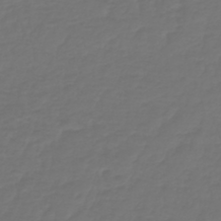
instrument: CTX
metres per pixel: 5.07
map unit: lHb
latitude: -43.2942
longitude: 60.6141
